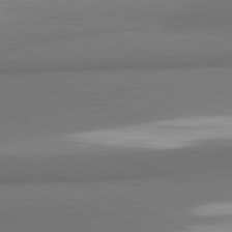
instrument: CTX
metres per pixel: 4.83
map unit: lApd
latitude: 81.8772
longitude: 163.4454
